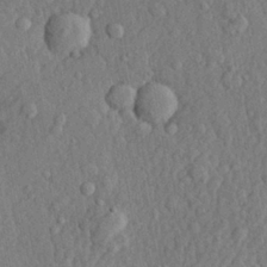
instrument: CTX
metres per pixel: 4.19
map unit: lHvf
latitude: 22.1767
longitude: 143.7099
